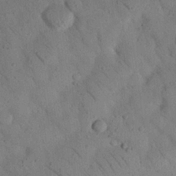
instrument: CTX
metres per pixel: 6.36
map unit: Nhu
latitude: 23.1592
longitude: -74.7624
